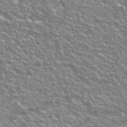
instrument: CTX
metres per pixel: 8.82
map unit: Nhu
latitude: 26.2712
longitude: -50.3278
